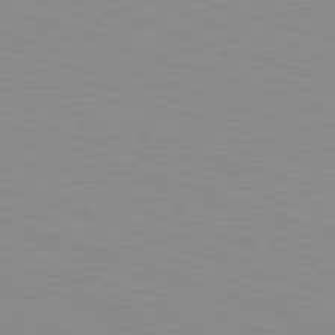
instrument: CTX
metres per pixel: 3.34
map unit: Hpe
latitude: -82.6329
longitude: 6.3495
